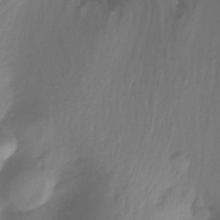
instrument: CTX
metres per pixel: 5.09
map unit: Nhu
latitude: -12.0283
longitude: -64.0444
